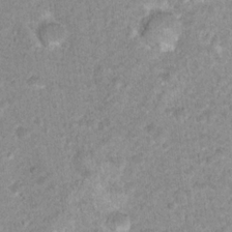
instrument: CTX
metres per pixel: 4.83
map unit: Nhu
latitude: 16.6113
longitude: -31.1592
